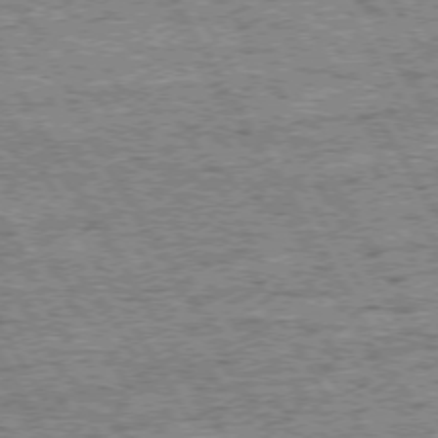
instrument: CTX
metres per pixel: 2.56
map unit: Hpe
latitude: 72.4979
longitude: -127.3671
